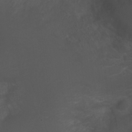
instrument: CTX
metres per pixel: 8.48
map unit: Ht
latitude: 2.0822
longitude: -26.9514
